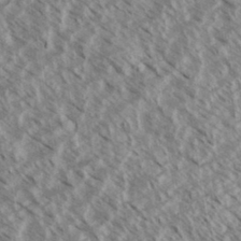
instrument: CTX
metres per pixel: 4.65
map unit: eHh
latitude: 34.4601
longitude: -140.1388
